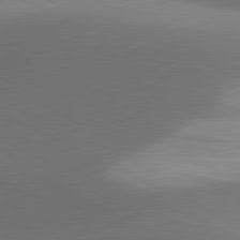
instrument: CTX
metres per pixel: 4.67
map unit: lApd
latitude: 81.4048
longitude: 134.8786
